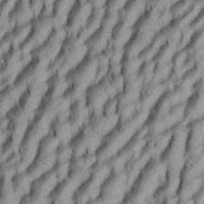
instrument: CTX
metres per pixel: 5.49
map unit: eHh
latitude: 34.6490
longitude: -137.3293
